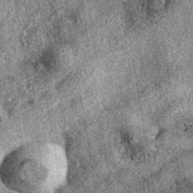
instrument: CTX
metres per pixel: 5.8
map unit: eAb
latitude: 39.0836
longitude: 108.7841
